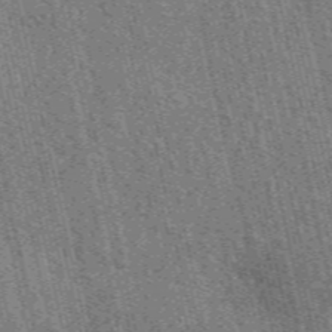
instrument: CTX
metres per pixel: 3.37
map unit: eAb
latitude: 51.5182
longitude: 114.1039
